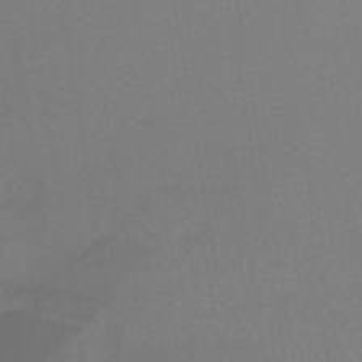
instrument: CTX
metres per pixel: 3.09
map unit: lHb
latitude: -41.7289
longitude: 64.3118
